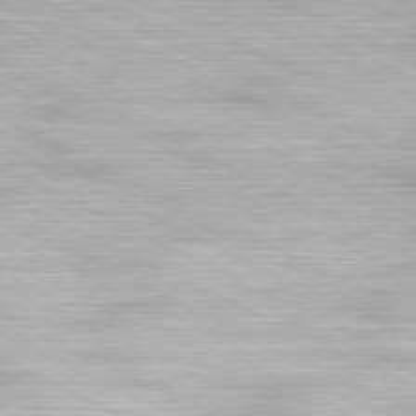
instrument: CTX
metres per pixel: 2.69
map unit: Hpe
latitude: -81.5210
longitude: 18.1795
